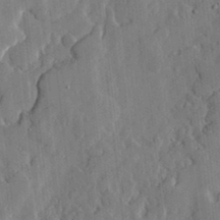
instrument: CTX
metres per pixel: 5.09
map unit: lHvf
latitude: 17.7450
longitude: -113.2159
